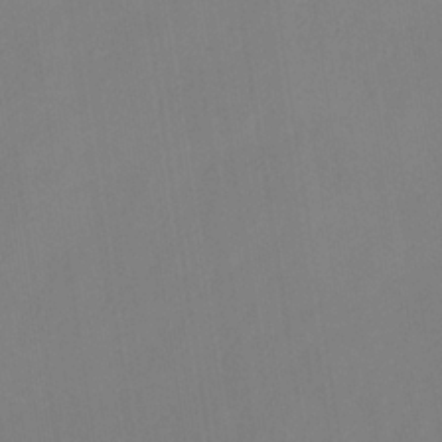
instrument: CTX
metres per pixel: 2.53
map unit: HNb
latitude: -33.0298
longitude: 56.9164
